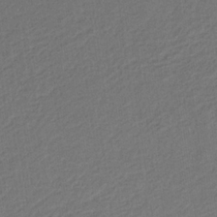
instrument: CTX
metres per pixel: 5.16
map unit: eHb
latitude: -30.4818
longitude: 70.0094
